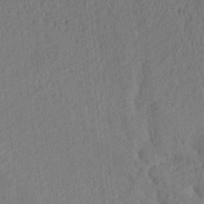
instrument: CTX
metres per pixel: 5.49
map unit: lHvf
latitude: 24.0444
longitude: 142.9730
